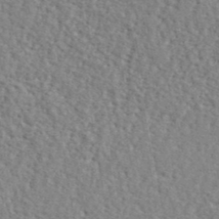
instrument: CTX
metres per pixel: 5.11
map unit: lHvf
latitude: 42.1389
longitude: -87.3293
